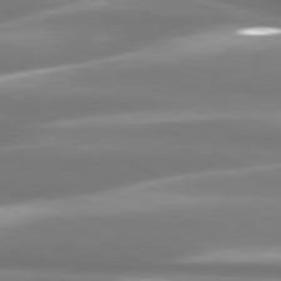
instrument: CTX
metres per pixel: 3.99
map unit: lApd
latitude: 80.4034
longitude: -135.3292
